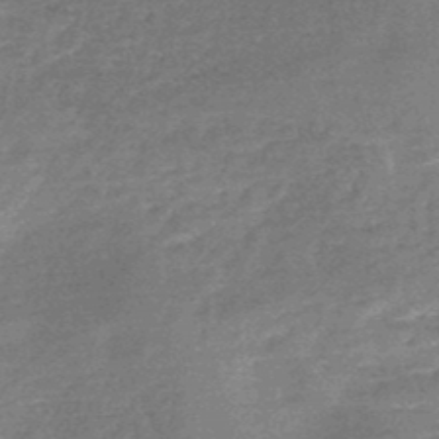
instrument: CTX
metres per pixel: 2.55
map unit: HNb
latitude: -48.3118
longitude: -39.1970
